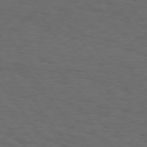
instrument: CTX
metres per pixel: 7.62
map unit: Hpe
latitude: 75.0270
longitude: -133.4426
